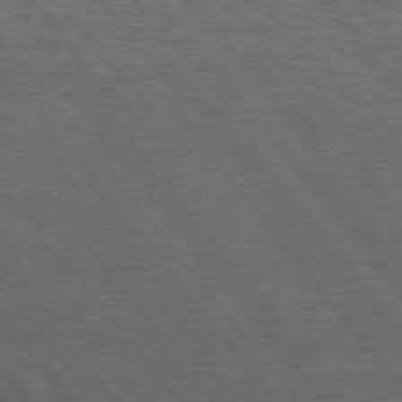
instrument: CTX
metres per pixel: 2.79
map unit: Hpe
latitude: 75.1970
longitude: -139.9150
